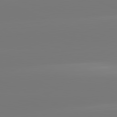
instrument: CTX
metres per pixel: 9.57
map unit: lApd
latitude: 81.6694
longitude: -150.6490
